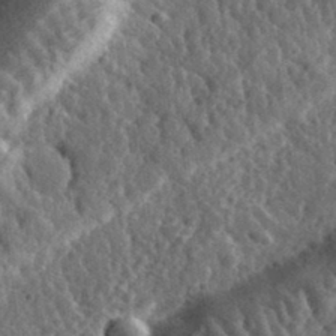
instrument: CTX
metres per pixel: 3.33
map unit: eHh
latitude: 34.5545
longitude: -78.9703
